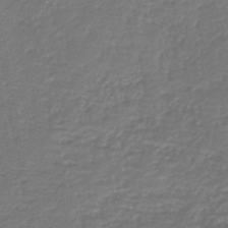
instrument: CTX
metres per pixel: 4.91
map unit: HNb
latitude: -43.4832
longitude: 49.9178
